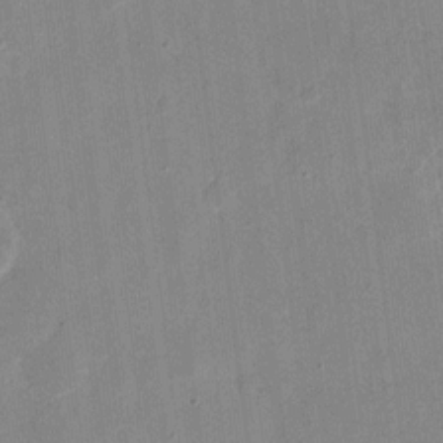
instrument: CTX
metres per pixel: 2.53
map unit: eHh
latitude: 10.7057
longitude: -68.7435
